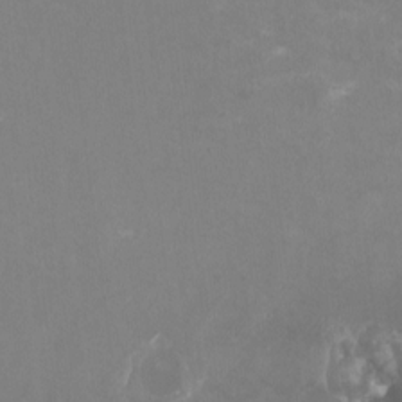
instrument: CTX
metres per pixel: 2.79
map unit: HNhu
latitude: -0.6141
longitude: -3.9528
